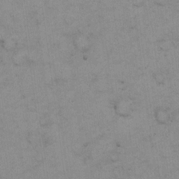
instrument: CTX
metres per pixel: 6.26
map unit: eHh
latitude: 21.8584
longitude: -59.3293
